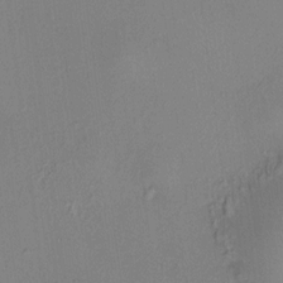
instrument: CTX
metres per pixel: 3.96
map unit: HNhu
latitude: 7.9717
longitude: 14.2362
